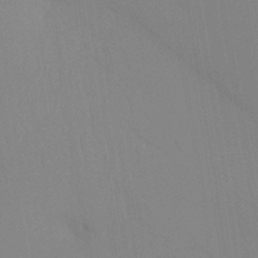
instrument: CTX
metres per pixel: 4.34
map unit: Ht
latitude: -8.3684
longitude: -31.4427
